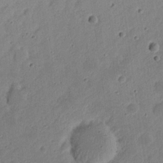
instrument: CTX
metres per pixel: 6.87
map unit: eHh
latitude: 22.1578
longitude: -68.9892
